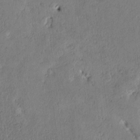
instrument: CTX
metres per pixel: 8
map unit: Htu
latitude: 3.5371
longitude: 151.7667
